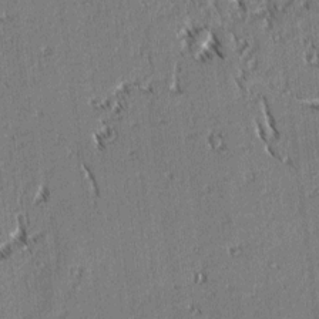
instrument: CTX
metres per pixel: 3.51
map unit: lAvf
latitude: 3.2537
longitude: -106.1389
